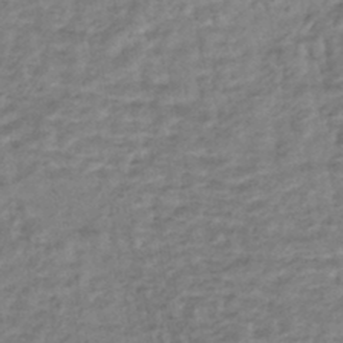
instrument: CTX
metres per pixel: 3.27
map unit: HNhu
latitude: -44.6707
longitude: 102.0283
